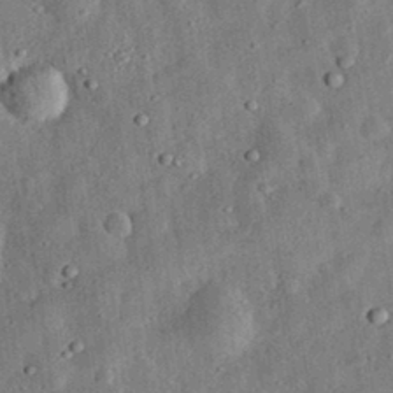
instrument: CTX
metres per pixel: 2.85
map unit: eHh
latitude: 32.8569
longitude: -76.5923
